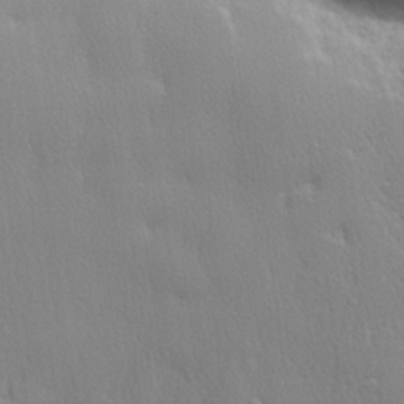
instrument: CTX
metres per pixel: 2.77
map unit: lHvf
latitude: 21.0270
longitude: 141.4643
